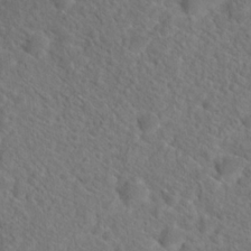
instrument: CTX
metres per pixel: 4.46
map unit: Hto
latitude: 18.9324
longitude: -38.6679
